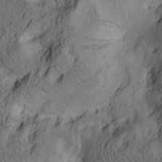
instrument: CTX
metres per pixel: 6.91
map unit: lAa
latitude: 4.2333
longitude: -114.4601
